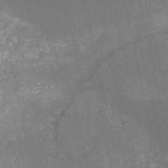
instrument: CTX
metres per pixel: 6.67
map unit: HNb
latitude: -51.3510
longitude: -48.9892
